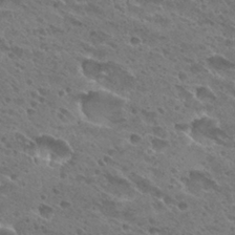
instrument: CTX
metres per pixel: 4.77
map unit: Hto
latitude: 28.3467
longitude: -39.5560
